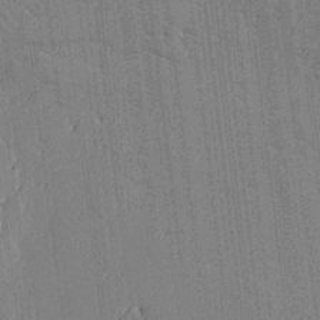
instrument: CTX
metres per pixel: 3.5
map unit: lAvf
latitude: -1.5399
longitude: -107.8961
